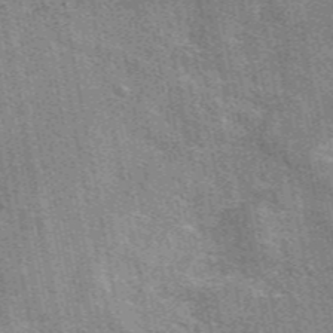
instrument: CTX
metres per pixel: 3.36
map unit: eAb
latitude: 49.1403
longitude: 114.8408
